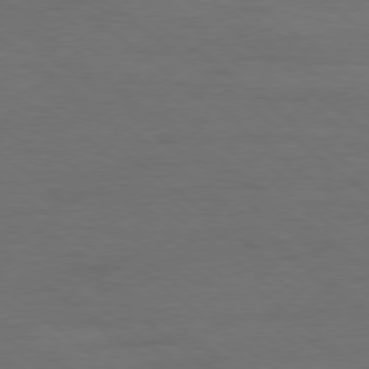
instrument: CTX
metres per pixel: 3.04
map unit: Hpe
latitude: -79.0108
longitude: -19.8394
